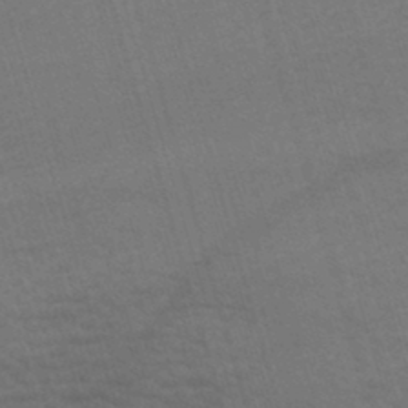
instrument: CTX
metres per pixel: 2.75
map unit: lHb
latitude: -43.8989
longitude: 77.2376
